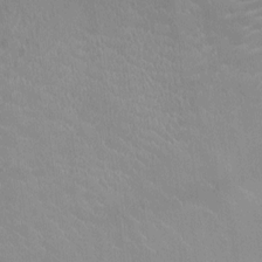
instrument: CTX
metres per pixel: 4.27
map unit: Ht
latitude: -2.7085
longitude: -17.1214
